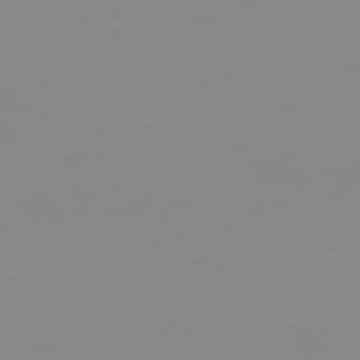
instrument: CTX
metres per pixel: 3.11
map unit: Hpe
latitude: 74.4034
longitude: -127.9339
